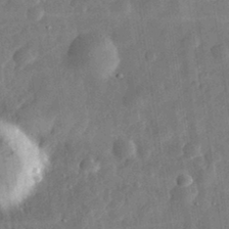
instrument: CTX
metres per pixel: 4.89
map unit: eHh
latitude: 32.4412
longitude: -75.0647
